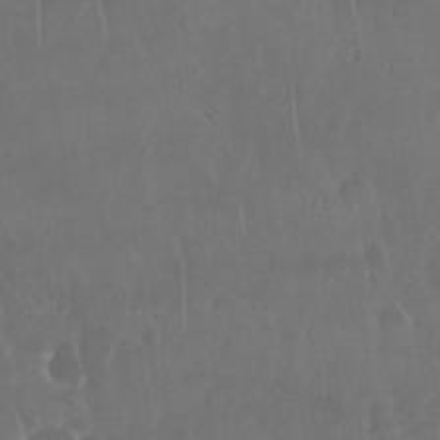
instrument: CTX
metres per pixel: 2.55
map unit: Nhu
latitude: 28.9325
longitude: -63.9528
